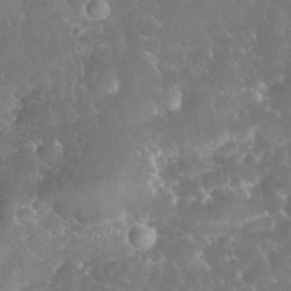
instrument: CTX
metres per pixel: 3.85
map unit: eHh
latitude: 32.6302
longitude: -63.6316
